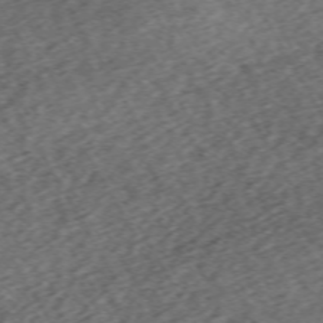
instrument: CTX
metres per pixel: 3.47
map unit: Hpe
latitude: -70.7463
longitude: 16.8408
